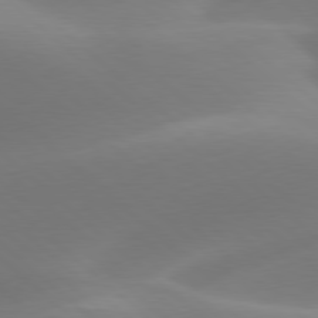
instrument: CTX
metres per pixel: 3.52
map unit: lApd
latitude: 78.2901
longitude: -50.7435
